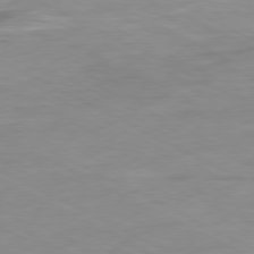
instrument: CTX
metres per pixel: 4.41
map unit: Ap
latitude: -80.5196
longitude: -76.0633
